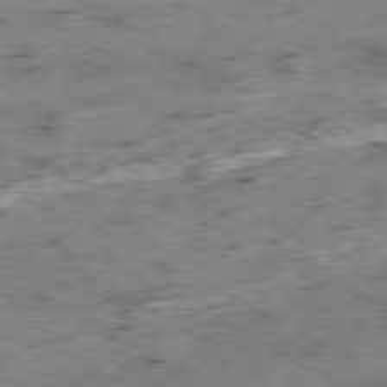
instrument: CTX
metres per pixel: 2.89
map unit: Ap
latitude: -79.3698
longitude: -68.8569
